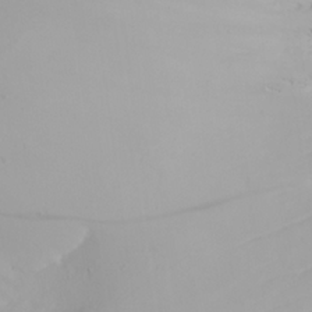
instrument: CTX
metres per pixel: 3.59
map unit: Aa
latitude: 21.7450
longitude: -145.9150
